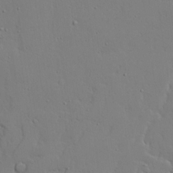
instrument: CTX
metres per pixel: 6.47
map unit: lAvf
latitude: 23.4615
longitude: -109.6693
